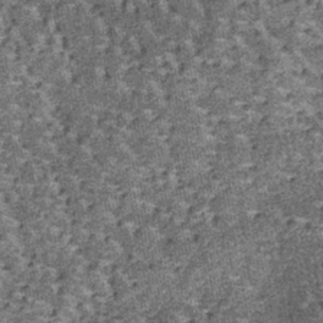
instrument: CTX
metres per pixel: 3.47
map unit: lHb
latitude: -38.6896
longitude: 64.5763
